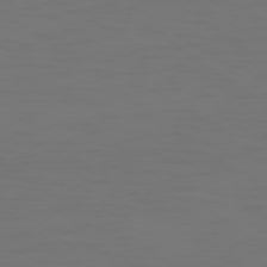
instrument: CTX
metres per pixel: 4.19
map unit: Ap
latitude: -78.6518
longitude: -79.5182
